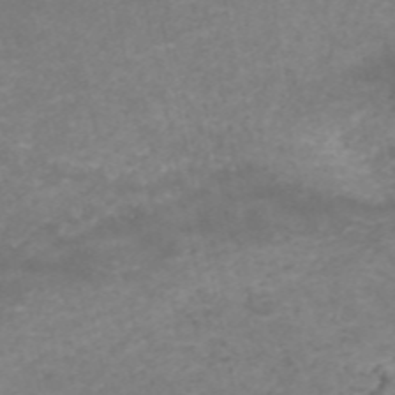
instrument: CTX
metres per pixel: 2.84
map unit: ANa
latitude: 40.7246
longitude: 25.1998
